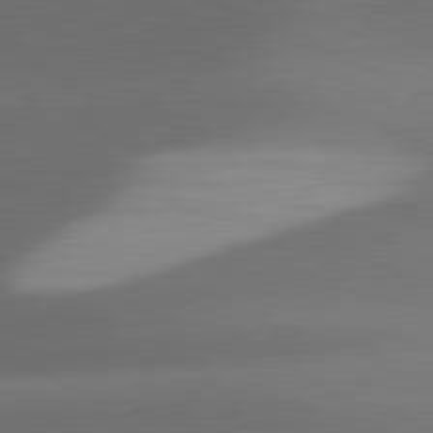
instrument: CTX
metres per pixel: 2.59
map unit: lApd
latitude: 81.5938
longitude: 132.2173
